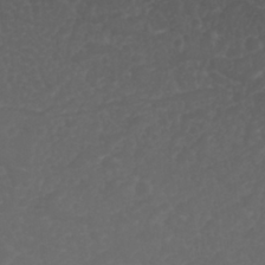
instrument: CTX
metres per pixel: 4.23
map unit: Nhu
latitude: 26.2901
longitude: -64.7624
